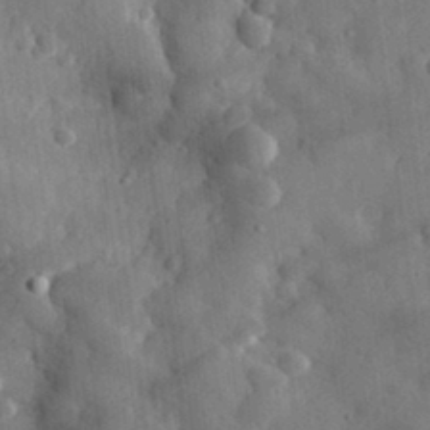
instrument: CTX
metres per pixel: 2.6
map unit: eHh
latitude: 31.1026
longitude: -77.0647
